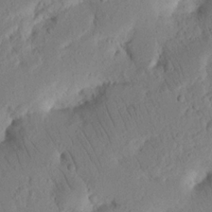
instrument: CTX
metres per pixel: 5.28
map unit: Nhu
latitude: 16.6302
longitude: -75.4615
